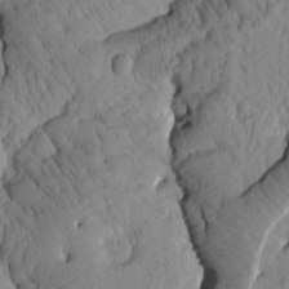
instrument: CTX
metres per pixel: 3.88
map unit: Htu
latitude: 1.1970
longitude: 176.3684
